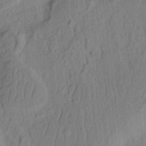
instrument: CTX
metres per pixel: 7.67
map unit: Ht
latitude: 8.2712
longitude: -75.8961
